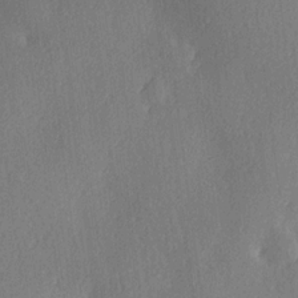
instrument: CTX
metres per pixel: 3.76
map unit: Hve
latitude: 18.4601
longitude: 149.6533
